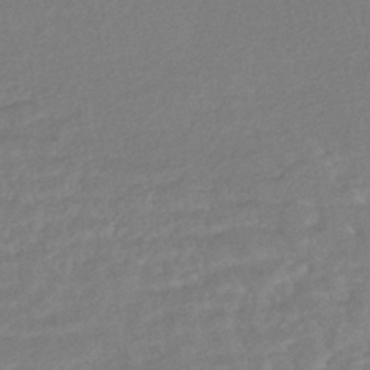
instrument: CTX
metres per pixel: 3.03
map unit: HNhu
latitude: -43.3887
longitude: 98.1039
